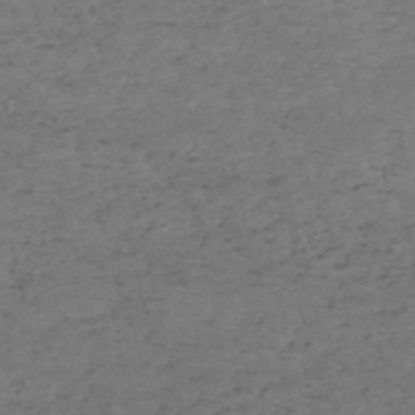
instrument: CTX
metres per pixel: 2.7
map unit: HNb
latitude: -55.3699
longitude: -44.5357
